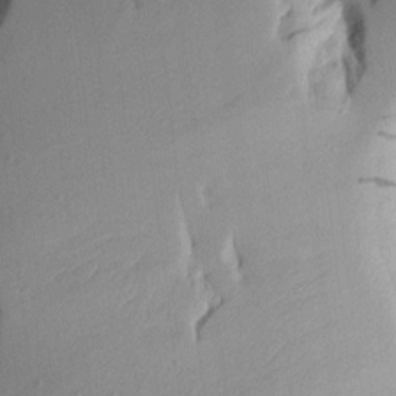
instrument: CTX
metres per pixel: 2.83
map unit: Aa
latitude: 10.2523
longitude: -126.9703
